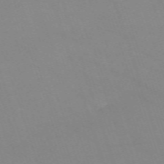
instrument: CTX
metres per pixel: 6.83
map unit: eHh
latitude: -64.3684
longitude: 52.5384
